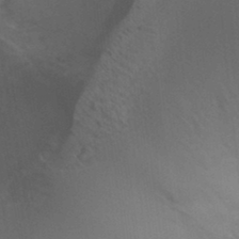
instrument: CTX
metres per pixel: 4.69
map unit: Ht
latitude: -0.1606
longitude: -17.0647
